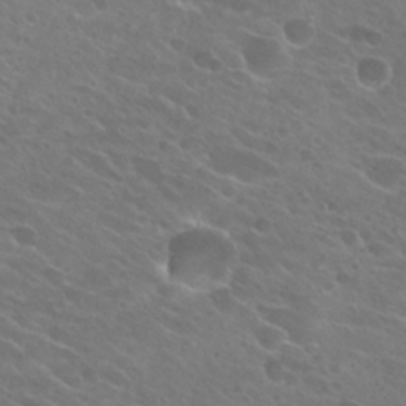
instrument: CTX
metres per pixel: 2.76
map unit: Hto
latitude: 24.8191
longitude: -38.1011
